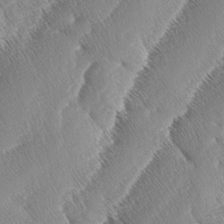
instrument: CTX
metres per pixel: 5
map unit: lAa
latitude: -3.8233
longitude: -129.7072
